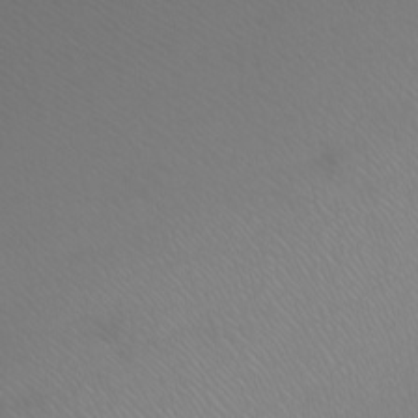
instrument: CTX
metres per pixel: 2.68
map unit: Htu
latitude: -6.4818
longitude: -71.4804
